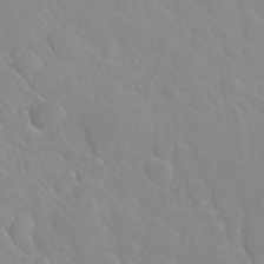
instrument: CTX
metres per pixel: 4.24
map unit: Nhu
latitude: 27.0648
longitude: -56.2900
